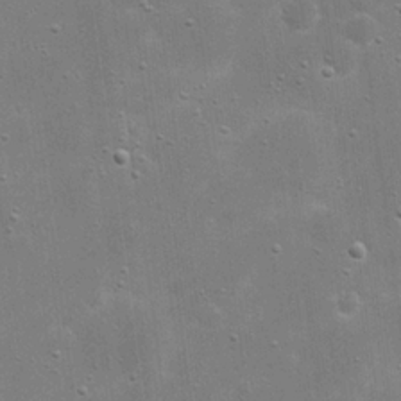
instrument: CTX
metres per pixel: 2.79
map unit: eHh
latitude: 21.0081
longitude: -66.9324
